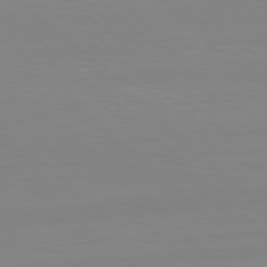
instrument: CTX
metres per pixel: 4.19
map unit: Hpe
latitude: 78.0633
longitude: -132.5924
